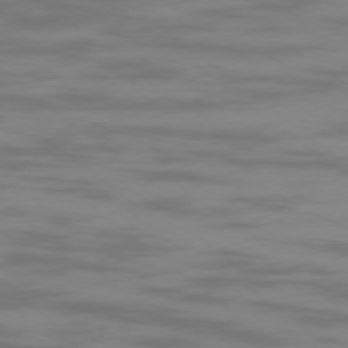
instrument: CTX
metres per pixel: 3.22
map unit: Ap
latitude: -78.1228
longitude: -95.0270
